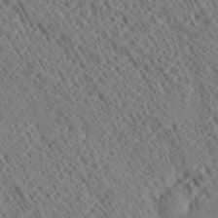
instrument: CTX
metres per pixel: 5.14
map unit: Ave
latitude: 20.5735
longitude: -139.8205
